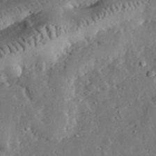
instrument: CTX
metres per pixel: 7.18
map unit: lHvf
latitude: 32.4601
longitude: -83.2725
